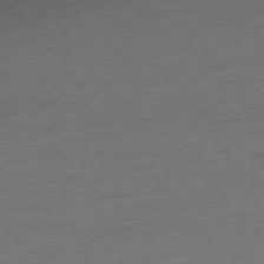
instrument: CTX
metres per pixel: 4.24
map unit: Ap
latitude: -76.9542
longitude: -57.7827
